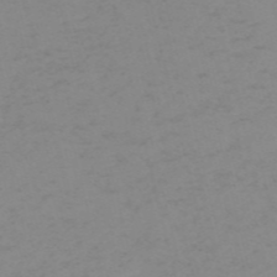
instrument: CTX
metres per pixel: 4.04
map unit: HNb
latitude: -56.2739
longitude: -43.5749
